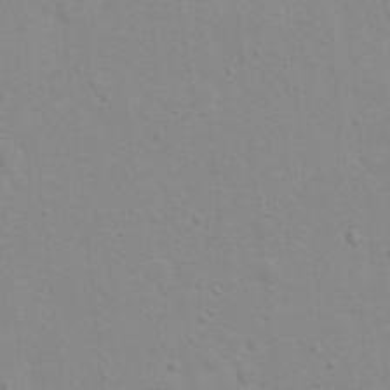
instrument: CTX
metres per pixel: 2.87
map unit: eHh
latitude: 20.7435
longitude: -64.3089
